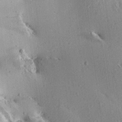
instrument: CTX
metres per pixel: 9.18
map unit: Aa
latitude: 12.8002
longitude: -143.5371
